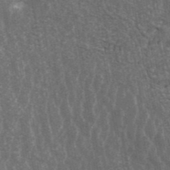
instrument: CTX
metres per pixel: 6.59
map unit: ANa
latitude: 43.2348
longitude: 16.3118
